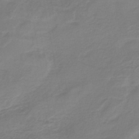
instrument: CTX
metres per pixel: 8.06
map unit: lHb
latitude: -42.6140
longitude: 63.3887
